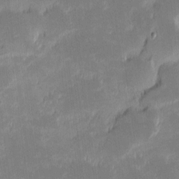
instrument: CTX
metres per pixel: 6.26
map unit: eHh
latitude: -1.6722
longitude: -83.9528
